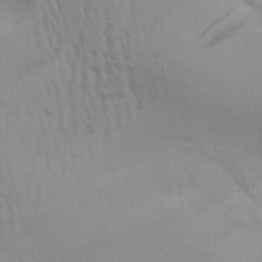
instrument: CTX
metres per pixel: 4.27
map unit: Aa
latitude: 29.2915
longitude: -134.7435
